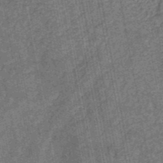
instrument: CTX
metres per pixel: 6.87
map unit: eHb
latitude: -29.7667
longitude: 70.5196
